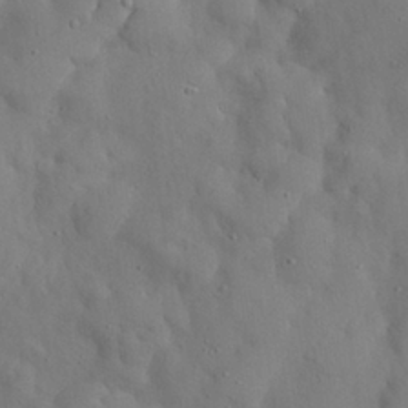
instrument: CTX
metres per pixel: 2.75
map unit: Nhu
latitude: 27.1025
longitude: -72.4412
